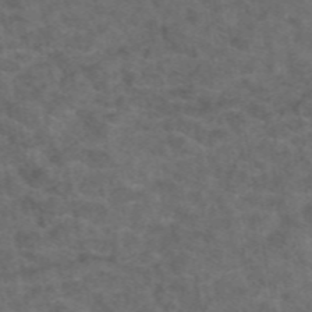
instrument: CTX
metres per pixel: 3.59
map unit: eAb
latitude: 47.9717
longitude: 109.2187
